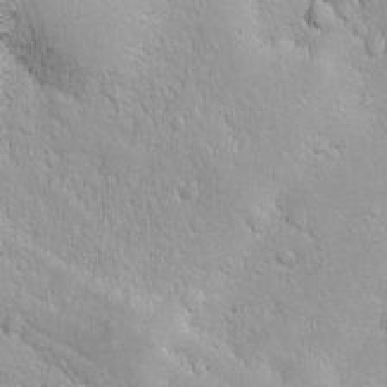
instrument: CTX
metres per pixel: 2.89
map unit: Ave
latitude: -10.8597
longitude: -121.1215
